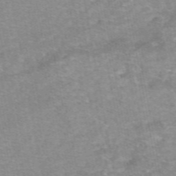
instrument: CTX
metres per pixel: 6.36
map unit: eAb
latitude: 48.8758
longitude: 105.3131
